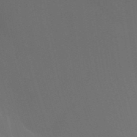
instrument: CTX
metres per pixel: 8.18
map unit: Ht
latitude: -3.9556
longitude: -26.9514
